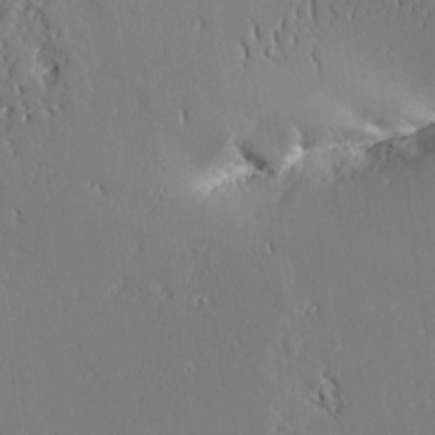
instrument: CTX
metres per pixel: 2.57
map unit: Aa
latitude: 10.2334
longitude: -129.8583
